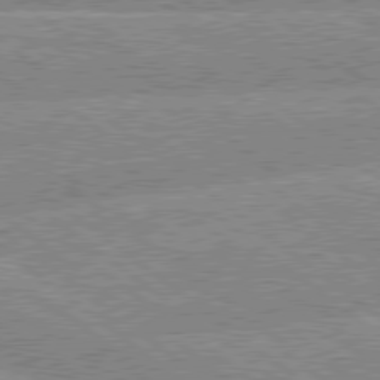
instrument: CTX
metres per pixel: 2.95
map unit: lApd
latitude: 79.1214
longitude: -156.2144
